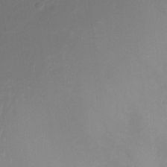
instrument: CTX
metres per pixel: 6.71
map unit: Nhu
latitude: -11.9556
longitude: -38.3656
